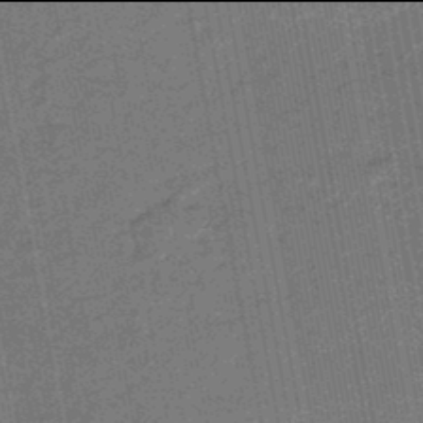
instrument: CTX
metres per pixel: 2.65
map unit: eHb
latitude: -46.0094
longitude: 89.2754
